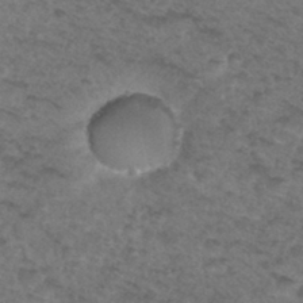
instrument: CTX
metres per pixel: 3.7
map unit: Hto
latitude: 32.4412
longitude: -49.4804
